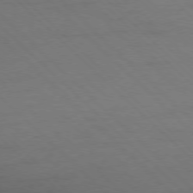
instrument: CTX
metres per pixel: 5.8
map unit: Ap
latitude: -77.6722
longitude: -68.9892
